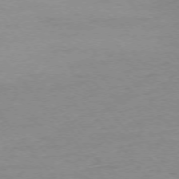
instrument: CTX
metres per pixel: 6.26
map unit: Ap
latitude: -75.5588
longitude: -81.3293
